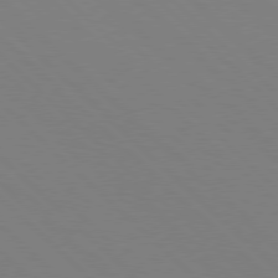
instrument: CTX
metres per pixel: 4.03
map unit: Hpe
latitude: 77.4615
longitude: -126.2145
